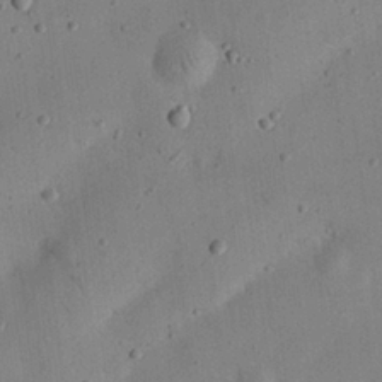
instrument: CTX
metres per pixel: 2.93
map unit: eHh
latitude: 24.8380
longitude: -68.8947
